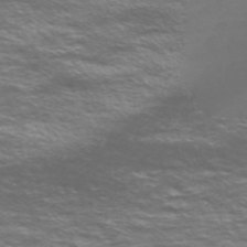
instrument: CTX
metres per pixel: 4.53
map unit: Nve
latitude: -59.1620
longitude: 57.4832
